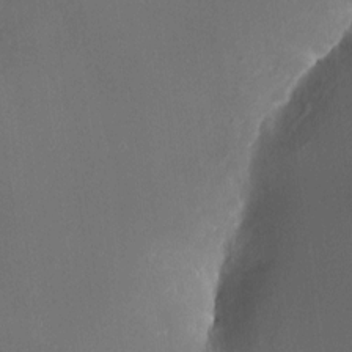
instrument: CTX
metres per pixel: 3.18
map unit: HNhu
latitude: 7.2348
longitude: 8.0283
